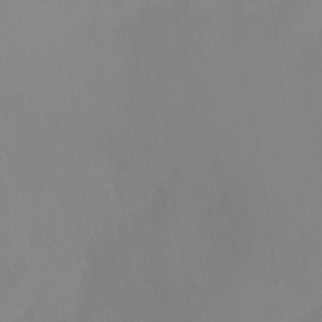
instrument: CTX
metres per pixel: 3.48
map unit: Nhu
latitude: -13.8234
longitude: -57.1970
